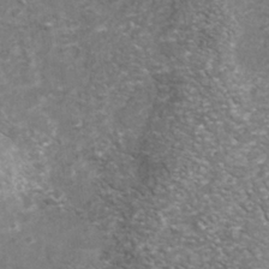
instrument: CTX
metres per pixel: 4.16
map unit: Nhu
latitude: -39.3510
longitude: -81.4615
